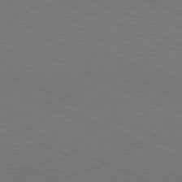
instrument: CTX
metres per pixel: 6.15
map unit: Hpe
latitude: -81.7667
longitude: 14.8786
